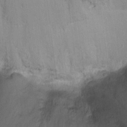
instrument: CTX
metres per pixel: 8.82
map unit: Ht
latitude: -5.9367
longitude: -35.7827
